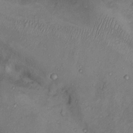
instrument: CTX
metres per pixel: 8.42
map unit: Nhu
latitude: 11.9150
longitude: -28.3089
